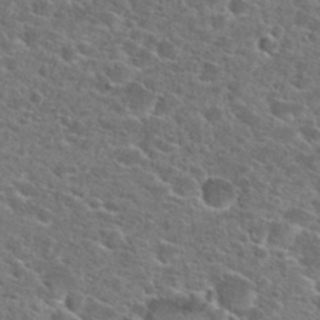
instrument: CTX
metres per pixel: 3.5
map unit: Hto
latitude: 24.8569
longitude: -47.0648
